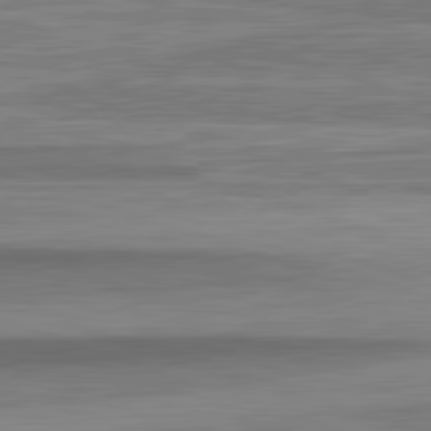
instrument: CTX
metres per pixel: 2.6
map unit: lApd
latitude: 82.7435
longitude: 179.5021
